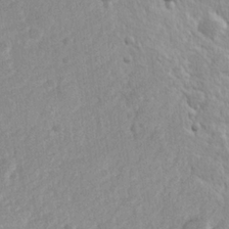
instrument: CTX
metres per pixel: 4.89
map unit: Hve
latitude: 24.6112
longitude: 144.3117
